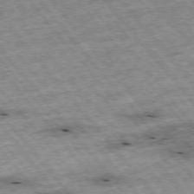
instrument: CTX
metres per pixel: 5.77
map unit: Hpe
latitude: -76.0283
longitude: -21.6316
